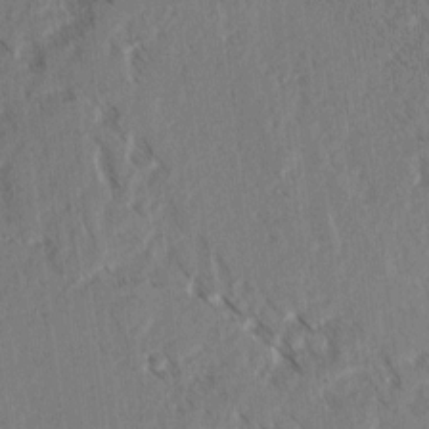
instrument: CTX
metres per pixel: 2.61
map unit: lAvf
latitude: 4.0444
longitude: -105.7639
